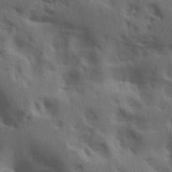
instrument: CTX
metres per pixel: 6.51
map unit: lAa
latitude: 19.0647
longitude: -138.7813
